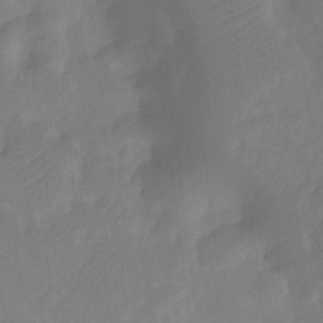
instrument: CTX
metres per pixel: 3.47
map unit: Ht
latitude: -10.1039
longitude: -34.3656
